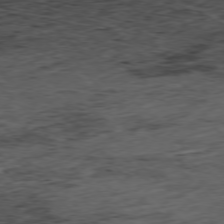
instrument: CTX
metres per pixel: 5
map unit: Hpe
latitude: -77.5777
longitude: 13.0864
